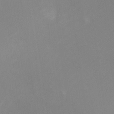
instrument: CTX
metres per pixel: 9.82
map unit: Ht
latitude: -9.1053
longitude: -28.2522
